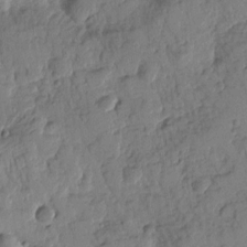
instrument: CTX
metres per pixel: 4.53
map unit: Htu
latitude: -0.6330
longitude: -176.7435
